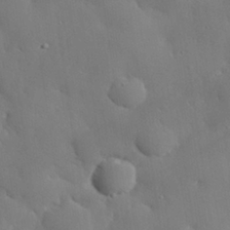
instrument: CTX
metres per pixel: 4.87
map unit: eHh
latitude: 29.7638
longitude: -81.9339
